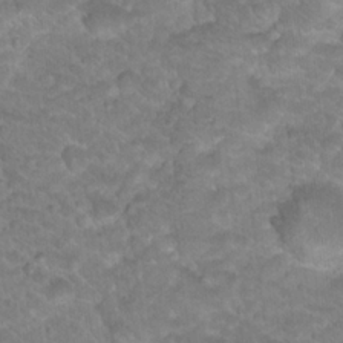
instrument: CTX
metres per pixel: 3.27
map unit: Hto
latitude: 18.4223
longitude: -35.7449
